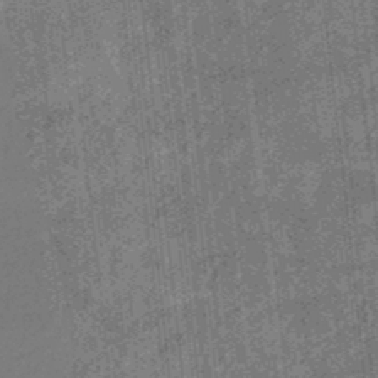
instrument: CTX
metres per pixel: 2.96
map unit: eHb
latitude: -34.6141
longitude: 78.8219
